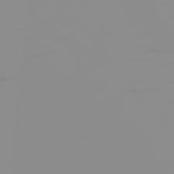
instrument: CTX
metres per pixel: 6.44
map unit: Hpe
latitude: -75.8234
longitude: -10.3278
